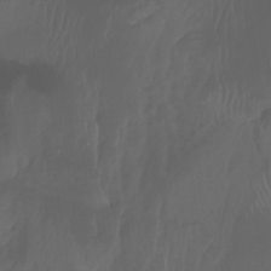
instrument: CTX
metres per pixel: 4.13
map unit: Aa
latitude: -7.9367
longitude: -77.4615
